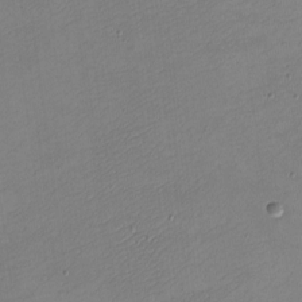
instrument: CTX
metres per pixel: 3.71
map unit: eHh
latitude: -4.6140
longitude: -78.9325
